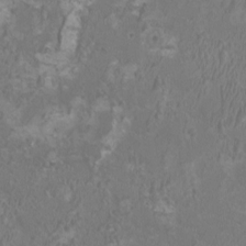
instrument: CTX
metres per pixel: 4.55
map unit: HNhu
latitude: 1.4804
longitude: -2.1578
